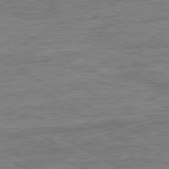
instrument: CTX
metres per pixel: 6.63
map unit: Ap
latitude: -80.4629
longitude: -77.3670
